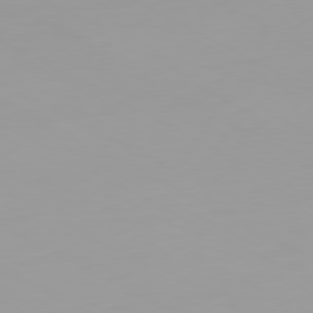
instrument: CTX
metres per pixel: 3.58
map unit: Ap
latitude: -79.8800
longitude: -76.1955
